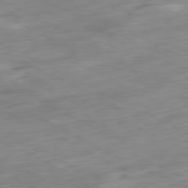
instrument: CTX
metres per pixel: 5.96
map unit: Ap
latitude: -81.1809
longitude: -73.0081
